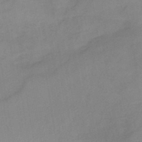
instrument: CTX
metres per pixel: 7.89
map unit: HNb
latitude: -46.1605
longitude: -39.2348
